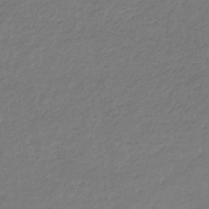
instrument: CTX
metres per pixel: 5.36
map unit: eHb
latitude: -32.7841
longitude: 70.4818
